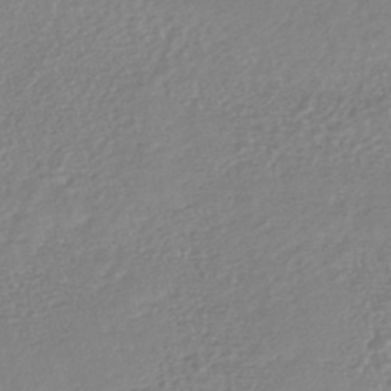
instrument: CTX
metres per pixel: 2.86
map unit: HNhu
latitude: -46.3495
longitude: 98.1795
